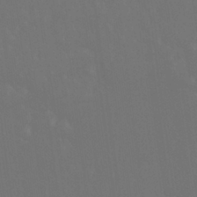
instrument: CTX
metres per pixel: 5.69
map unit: Nhu
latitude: 24.1577
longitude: -63.2537
